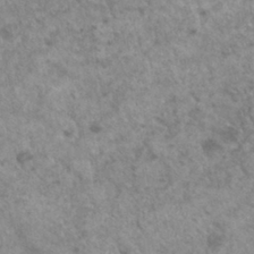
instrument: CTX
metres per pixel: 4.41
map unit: Hto
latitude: 32.9703
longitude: -49.3104
